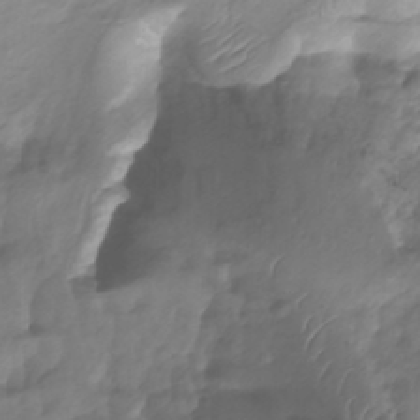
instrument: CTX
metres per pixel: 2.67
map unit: Nhu
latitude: -13.8045
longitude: -63.7639
